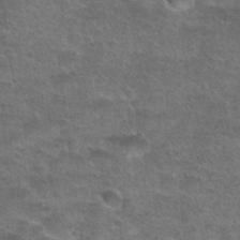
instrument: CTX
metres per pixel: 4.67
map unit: Hto
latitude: 23.7450
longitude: -49.4237
